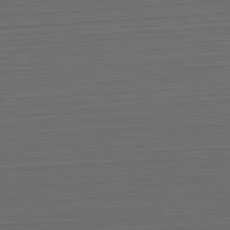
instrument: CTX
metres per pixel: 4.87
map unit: Hpe
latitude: -82.7274
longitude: 11.4643
